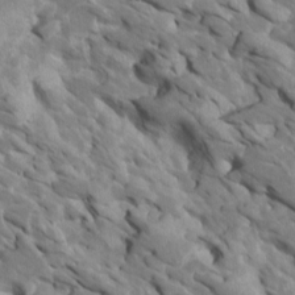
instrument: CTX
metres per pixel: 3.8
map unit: Htu
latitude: 1.2159
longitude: 142.8219
